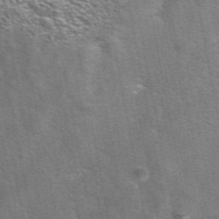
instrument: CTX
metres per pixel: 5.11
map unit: eAb
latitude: 42.2901
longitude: 105.6722
